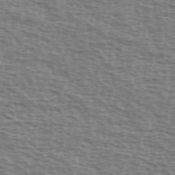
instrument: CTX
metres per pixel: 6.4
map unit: Ave
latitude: 38.3089
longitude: -113.2915
